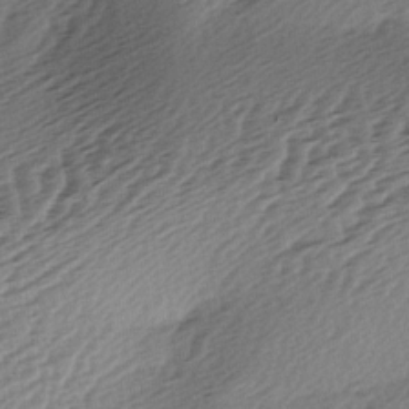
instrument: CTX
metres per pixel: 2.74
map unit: lAa
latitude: -3.2186
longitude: -126.7624
